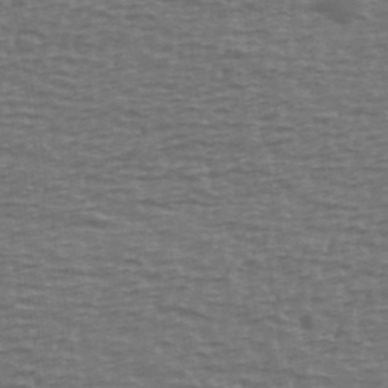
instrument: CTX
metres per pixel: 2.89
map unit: Ave
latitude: 39.6316
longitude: -113.1214
